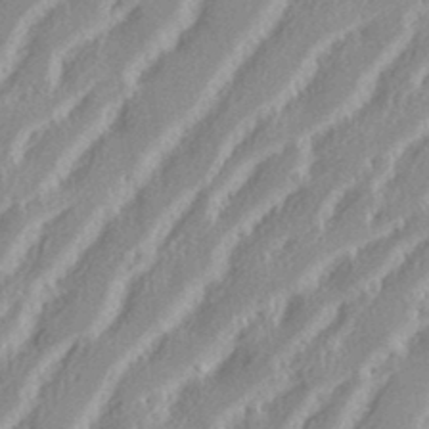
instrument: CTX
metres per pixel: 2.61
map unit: eHh
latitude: 35.3292
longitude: -133.0081
